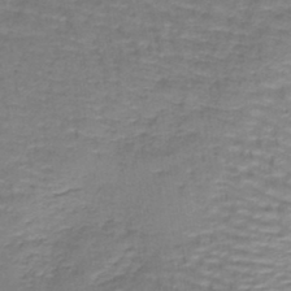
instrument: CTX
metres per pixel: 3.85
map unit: lHb
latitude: -42.1983
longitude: 58.9919
